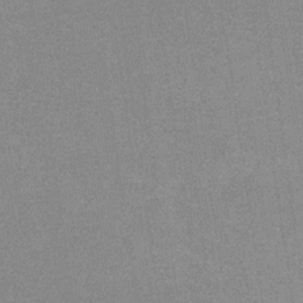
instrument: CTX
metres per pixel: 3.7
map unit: eHb
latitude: -32.1039
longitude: 67.7855
